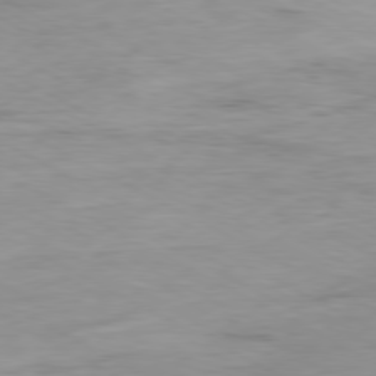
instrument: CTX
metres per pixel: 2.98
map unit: Ap
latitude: -80.1606
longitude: -76.1577
